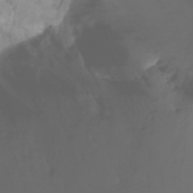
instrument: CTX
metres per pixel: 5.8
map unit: Nhu
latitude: -11.9556
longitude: -63.8962
